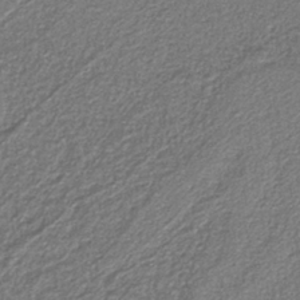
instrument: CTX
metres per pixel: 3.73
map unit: eAb
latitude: -39.1242
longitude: 51.4832
